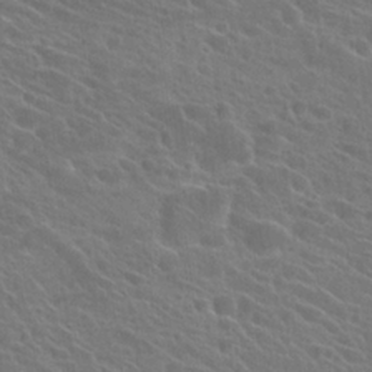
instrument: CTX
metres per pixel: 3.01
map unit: Hto
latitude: 23.1970
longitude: -39.6127
